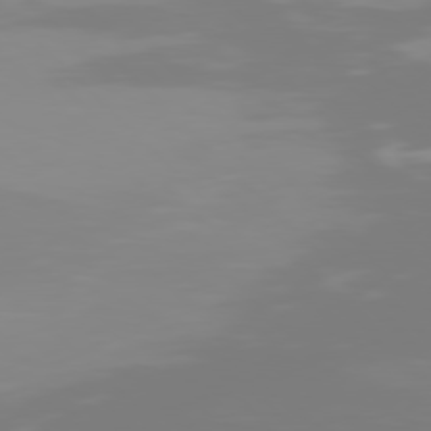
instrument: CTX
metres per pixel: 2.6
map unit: Hpe
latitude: 77.6882
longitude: -136.2523
